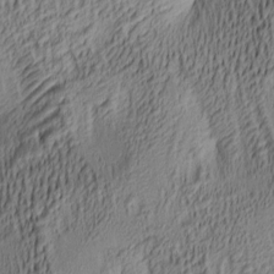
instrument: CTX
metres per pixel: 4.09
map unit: lAa
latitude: 5.0080
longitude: -115.6504
